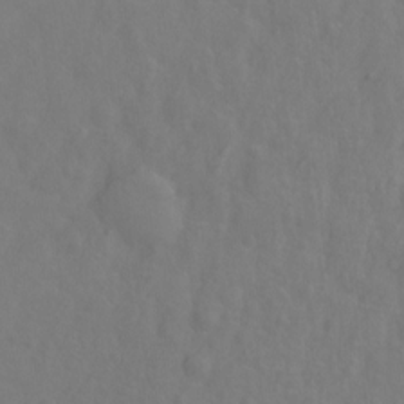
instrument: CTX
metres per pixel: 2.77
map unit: Ht
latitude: -1.5211
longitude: -33.5371
